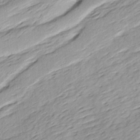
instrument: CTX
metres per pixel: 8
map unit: Ave
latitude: 15.9528
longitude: -137.1592
